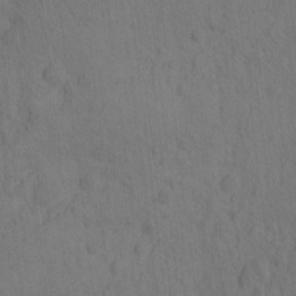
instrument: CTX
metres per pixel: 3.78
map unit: eHh
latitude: -1.5966
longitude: 16.4062
